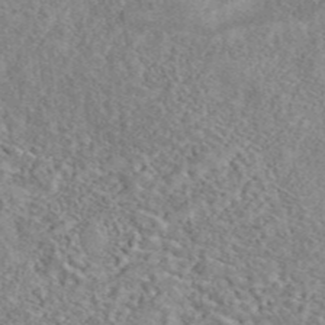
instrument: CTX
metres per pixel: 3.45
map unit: eAb
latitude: 42.4601
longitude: 110.5762
